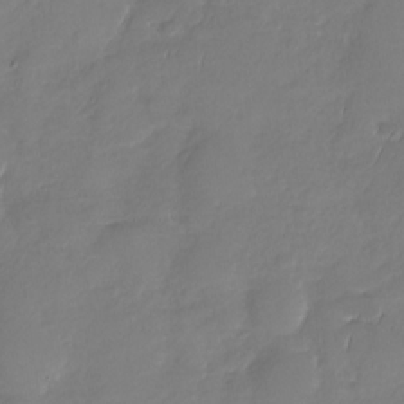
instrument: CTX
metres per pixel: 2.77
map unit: Nhu
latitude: -29.3510
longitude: -61.1403
